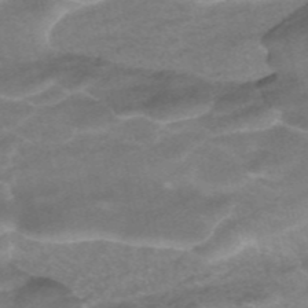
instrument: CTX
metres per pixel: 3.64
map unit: ANa
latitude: -41.9556
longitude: 104.2928
